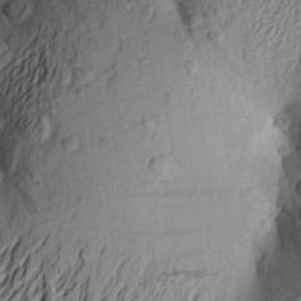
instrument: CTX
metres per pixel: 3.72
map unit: Aa
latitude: 23.7450
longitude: -149.8394
